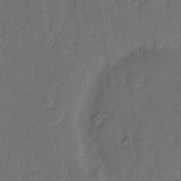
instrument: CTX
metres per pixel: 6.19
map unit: Hto
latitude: 8.0822
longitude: -62.0633
